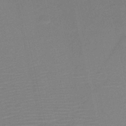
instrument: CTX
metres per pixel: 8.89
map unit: HNb
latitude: -46.3306
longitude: -41.6315
